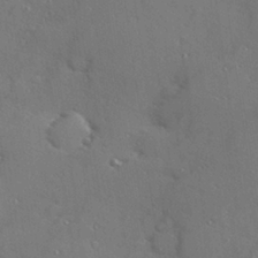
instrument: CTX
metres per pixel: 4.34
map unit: Hve
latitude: 26.5735
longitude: -91.7450
